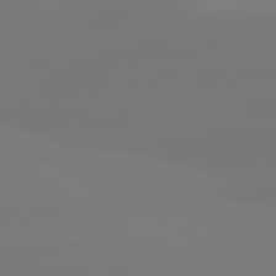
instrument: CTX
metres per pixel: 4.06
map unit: lApd
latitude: 80.8191
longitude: -156.0444
